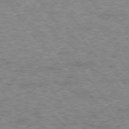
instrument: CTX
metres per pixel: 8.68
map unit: Ap
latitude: -75.4455
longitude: -85.3104
